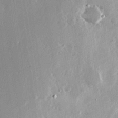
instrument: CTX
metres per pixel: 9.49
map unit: Hve
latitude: 26.4601
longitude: -93.7827
